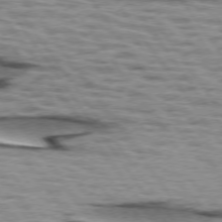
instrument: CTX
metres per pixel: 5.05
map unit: lApd
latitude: 74.2900
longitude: -53.4993
